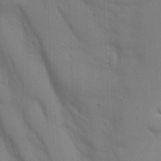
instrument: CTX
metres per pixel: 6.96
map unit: Nhu
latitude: -8.6329
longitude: -48.1767
